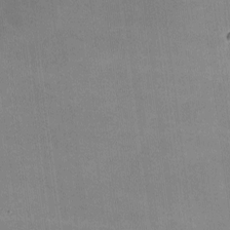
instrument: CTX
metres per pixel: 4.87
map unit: lHvf
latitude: -9.3321
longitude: -100.9325
